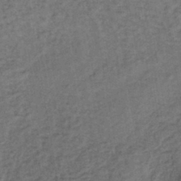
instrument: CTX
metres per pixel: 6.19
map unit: lHb
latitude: -39.5777
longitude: 62.6896
